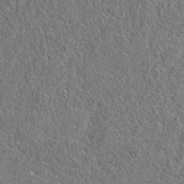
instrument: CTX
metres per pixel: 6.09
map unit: eAb
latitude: 36.1200
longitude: 112.3495
